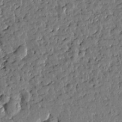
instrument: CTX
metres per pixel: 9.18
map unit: Htu
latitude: 0.2144
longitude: -178.5546
